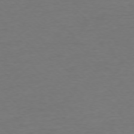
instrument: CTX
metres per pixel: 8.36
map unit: Ap
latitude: -76.6330
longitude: -94.0822
